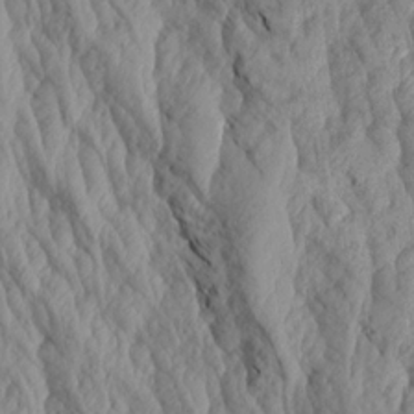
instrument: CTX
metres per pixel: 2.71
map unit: Aa
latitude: 18.8002
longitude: -146.2523
